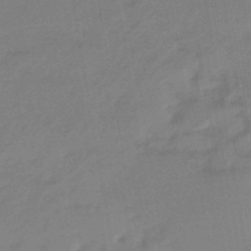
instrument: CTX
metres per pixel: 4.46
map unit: eHb
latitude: -45.6344
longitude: 86.5763
